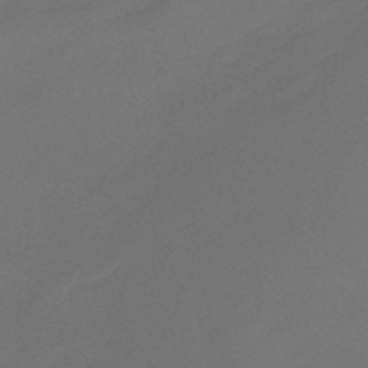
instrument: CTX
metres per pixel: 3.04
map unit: eHb
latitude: -47.3887
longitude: 85.9745
